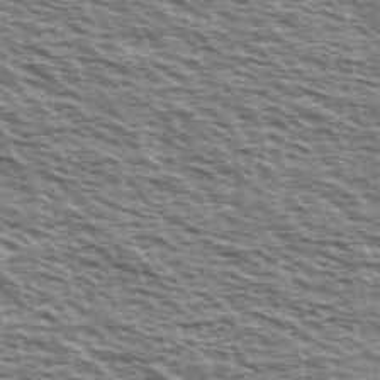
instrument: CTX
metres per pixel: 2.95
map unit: Ave
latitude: 37.6694
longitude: -112.7435
